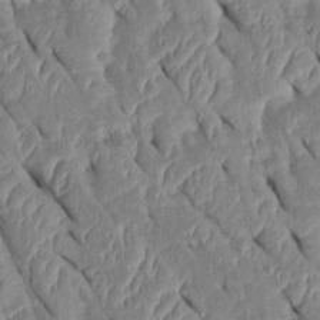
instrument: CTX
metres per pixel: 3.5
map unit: Htu
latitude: 1.5938
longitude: 147.5588
